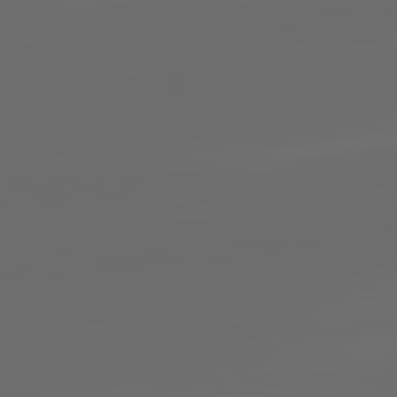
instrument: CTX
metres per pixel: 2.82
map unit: lApd
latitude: 83.8016
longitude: -129.9528
